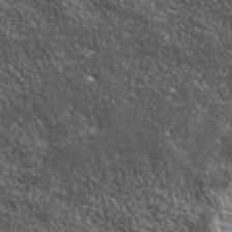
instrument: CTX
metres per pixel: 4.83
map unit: lHvf
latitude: 40.4601
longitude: -89.1215
